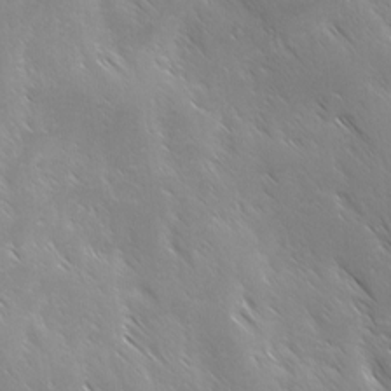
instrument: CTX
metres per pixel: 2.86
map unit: Ave
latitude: -0.8786
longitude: -112.6490
